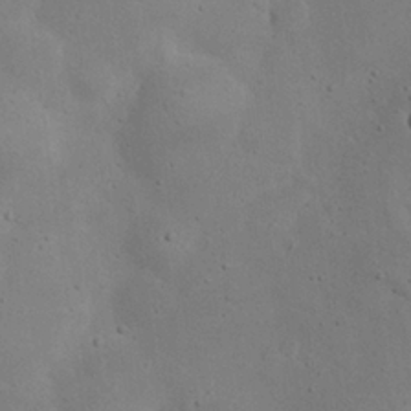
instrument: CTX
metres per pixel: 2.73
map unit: eHh
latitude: 24.5167
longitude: -72.2334
